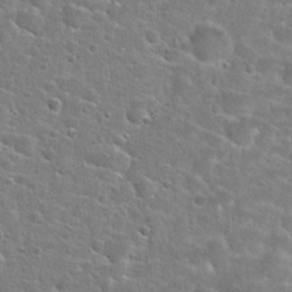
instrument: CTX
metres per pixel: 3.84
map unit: Hto
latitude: 24.9891
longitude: -49.0647
